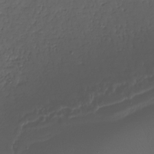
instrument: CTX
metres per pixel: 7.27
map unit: Nhu
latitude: -28.8786
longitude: -63.7639
